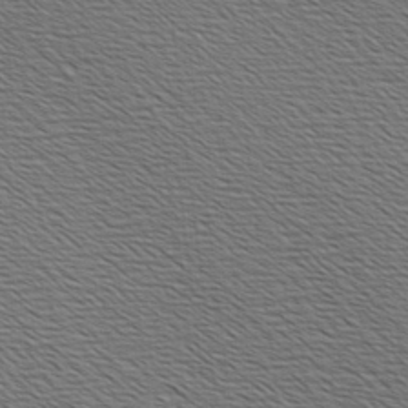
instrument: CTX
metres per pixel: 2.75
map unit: Hve
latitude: 3.3859
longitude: -125.1592
